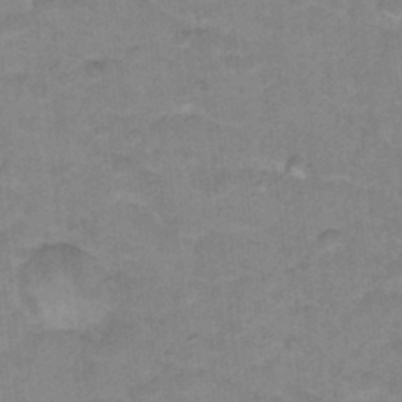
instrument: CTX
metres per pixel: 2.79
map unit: Hto
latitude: 17.6505
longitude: -35.0080
